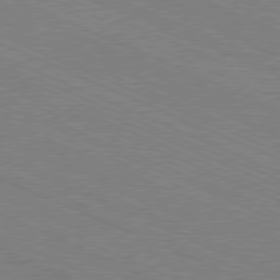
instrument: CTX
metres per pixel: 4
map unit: Ap
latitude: -80.8219
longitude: -74.6679
